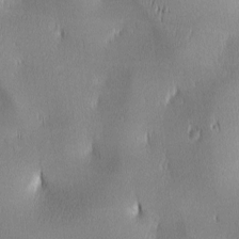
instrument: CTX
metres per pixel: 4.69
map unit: lAa
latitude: 2.0255
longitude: -117.3293
